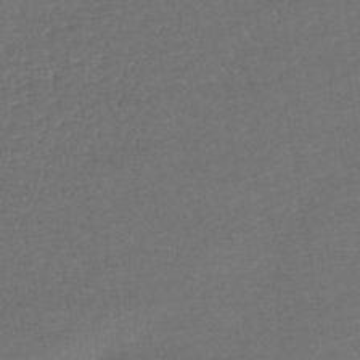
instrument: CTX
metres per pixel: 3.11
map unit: lHb
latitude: -41.5210
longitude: 69.2942
